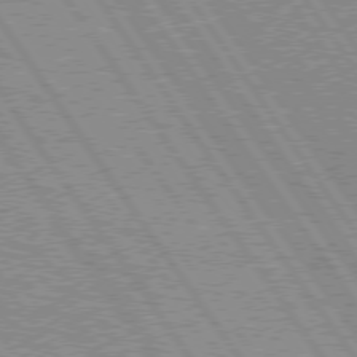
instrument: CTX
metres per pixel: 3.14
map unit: Hpe
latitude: 75.4804
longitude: -155.6883
